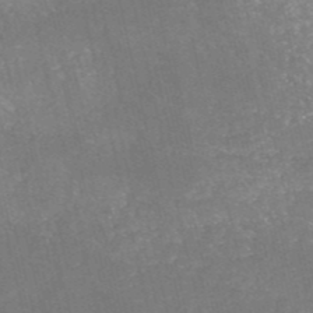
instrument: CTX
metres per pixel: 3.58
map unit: HNb
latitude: -51.4265
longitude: -48.9136
